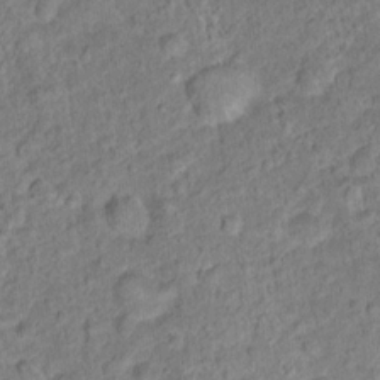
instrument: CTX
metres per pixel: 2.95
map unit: Hto
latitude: 14.6869
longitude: -39.0647
